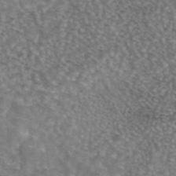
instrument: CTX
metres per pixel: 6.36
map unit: eAb
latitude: 45.1403
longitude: 107.0487
